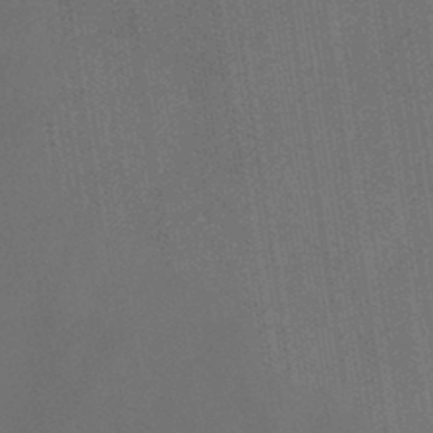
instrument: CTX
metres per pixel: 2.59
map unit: HNb
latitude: -44.0661
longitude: -41.1403
